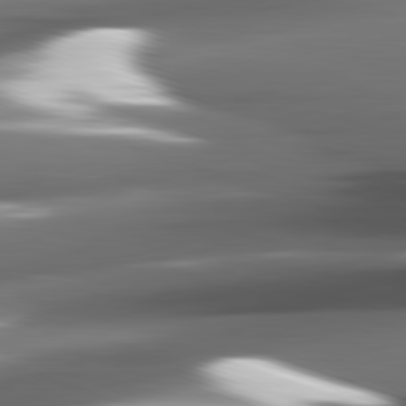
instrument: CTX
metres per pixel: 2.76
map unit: lApd
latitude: 82.1955
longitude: -140.9891
